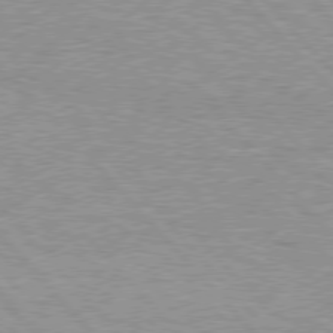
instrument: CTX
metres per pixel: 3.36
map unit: Hpe
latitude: 76.9513
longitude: -157.4048
